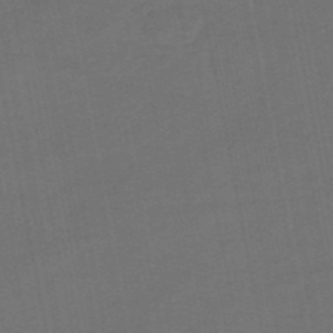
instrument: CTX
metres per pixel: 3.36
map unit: HNhu
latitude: -48.9353
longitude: 100.5762
